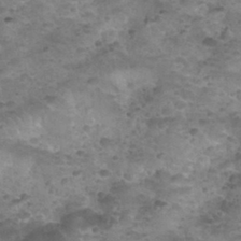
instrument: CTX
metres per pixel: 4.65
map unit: Nhu
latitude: 31.2726
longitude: -52.5546
